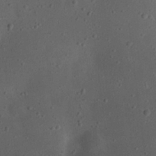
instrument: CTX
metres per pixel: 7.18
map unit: eHh
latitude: 22.9325
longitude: -70.0255
